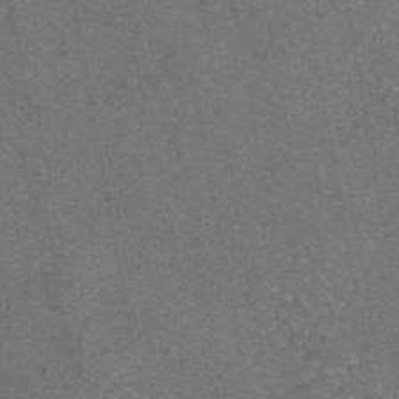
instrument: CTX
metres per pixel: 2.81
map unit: eAb
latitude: 46.1767
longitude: 107.3699
